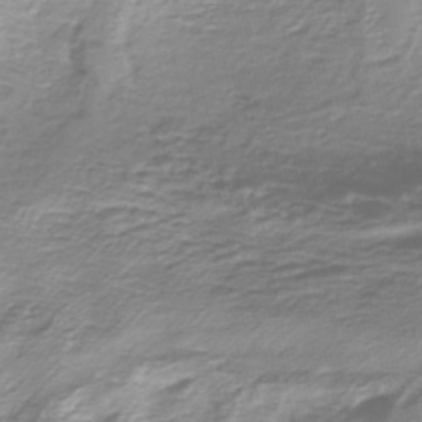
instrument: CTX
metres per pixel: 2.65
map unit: Nhe
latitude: -45.1053
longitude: 152.8597
